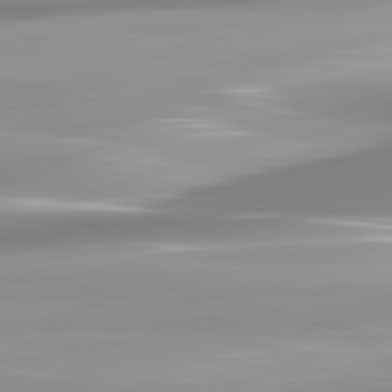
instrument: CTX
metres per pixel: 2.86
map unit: lApd
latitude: 82.8380
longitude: -138.0633
